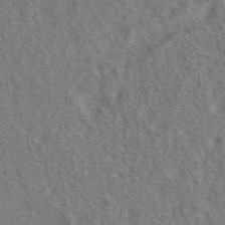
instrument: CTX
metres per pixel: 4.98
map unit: eAb
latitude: 40.9135
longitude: 107.5022
